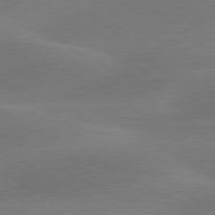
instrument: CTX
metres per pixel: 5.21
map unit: lApd
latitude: 79.9150
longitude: -89.4049
